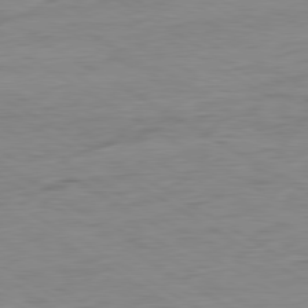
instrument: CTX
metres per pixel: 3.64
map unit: Ap
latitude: -80.7086
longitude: -78.8947
